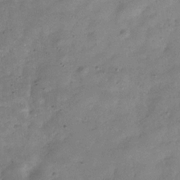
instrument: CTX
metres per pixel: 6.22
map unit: Hve
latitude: -32.0283
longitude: 89.6911
